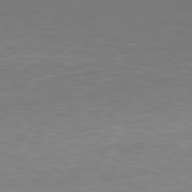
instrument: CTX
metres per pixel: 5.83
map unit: Hpe
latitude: 78.4034
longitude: -167.7071
